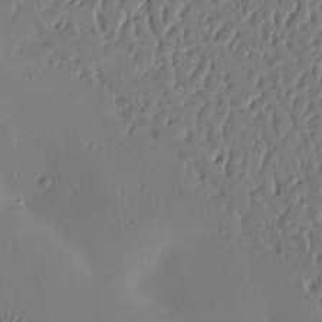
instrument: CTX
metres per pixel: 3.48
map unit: Nhu
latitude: 14.3468
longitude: -78.5546
